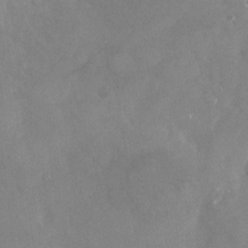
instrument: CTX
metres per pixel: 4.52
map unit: Nhu
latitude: -23.2943
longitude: -57.5371
